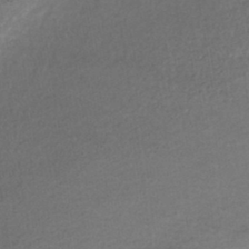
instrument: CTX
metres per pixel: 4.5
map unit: HNhu
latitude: -43.1809
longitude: 97.0298
